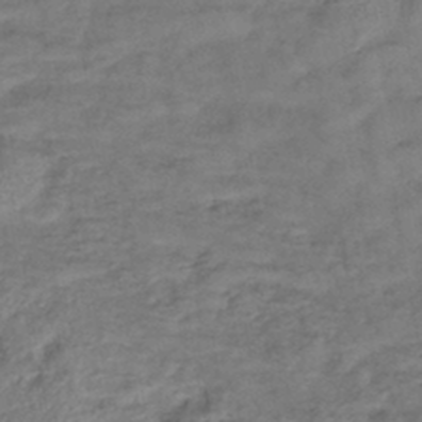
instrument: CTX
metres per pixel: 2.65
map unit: lHb
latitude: -42.3873
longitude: 78.1416
